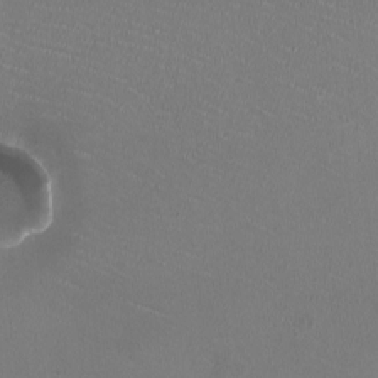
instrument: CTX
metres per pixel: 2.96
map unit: HNhu
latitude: -2.3117
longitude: -2.2522
